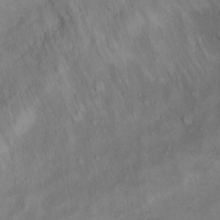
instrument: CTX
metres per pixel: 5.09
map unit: Ht
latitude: 13.3482
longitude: -39.7827
